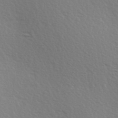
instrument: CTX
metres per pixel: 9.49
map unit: Hve
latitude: 2.7624
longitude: -124.1955
